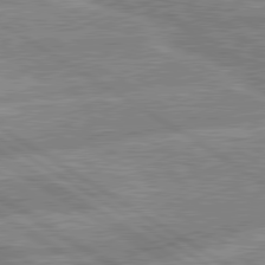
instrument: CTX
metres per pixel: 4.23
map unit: lApd
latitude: 80.2333
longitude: -169.6883
